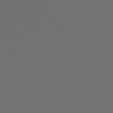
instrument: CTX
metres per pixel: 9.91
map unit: Hpe
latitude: 76.8380
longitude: -166.4790
